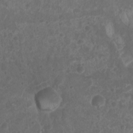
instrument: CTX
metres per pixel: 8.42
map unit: Nhu
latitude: 7.7261
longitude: -19.8961
